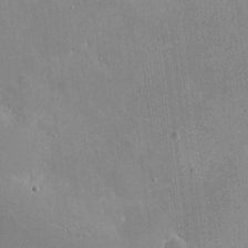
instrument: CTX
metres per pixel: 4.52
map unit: eHh
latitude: 4.2900
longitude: -68.0444
